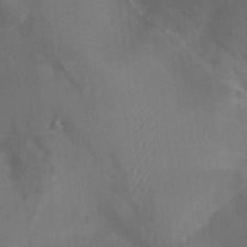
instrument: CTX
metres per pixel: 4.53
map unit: Ht
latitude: -8.4062
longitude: -38.6868
